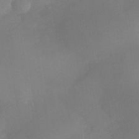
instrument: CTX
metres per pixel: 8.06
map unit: Nhe
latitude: -36.6707
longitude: -113.1403
